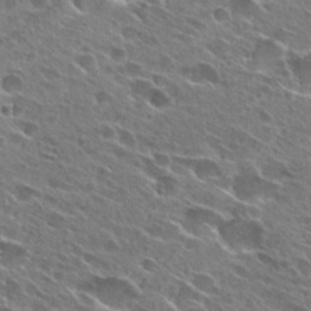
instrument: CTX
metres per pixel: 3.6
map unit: Hto
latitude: 26.9514
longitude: -44.4412
